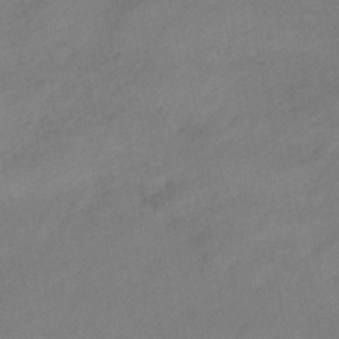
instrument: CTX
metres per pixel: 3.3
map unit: eHb
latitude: -39.6155
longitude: 82.2739
